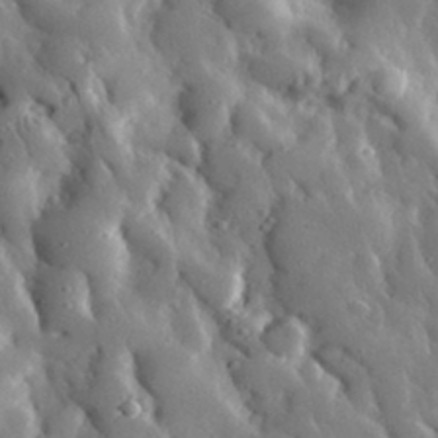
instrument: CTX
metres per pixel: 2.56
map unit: lHvf
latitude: 33.4049
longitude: -84.8191
